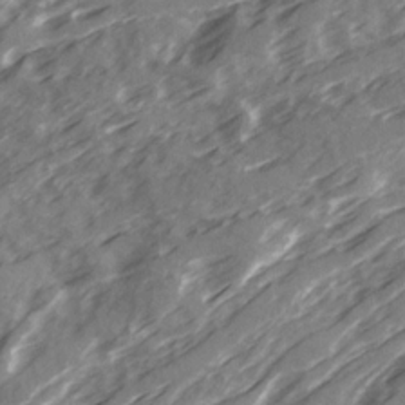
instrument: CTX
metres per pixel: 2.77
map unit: Ave
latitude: 19.5182
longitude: -130.9892
